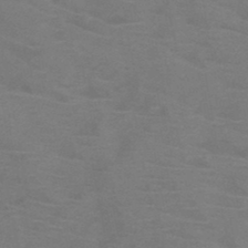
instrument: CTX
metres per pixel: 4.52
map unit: HNb
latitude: -46.2361
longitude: -46.4979
